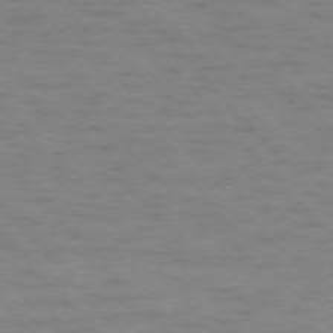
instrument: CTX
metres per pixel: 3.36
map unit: Ap
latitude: -76.3873
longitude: -61.1214
